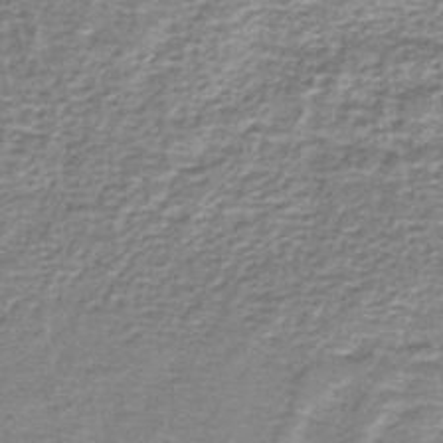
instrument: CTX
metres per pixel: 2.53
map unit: lHb
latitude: -44.2551
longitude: 57.1053
